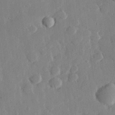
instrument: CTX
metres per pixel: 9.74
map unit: eHh
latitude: 28.4034
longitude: -79.9339
